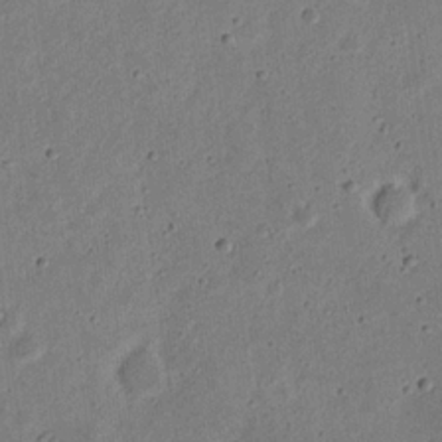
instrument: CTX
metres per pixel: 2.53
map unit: eHh
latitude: 21.9150
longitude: -69.5182
